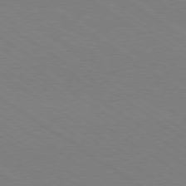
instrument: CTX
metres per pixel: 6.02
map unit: Ap
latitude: -79.6910
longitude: -66.0444
